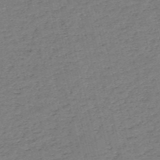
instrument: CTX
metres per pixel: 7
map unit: HNb
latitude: -53.8233
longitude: -39.5182
